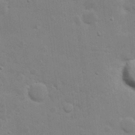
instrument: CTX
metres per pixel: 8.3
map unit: eHh
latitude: 21.4616
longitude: -62.6680
